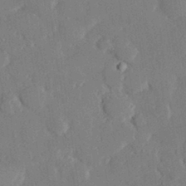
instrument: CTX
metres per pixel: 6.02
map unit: eHh
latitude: 29.1214
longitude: -80.8002
